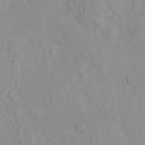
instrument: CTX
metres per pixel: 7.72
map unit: eHh
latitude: -0.1417
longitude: 16.1606
